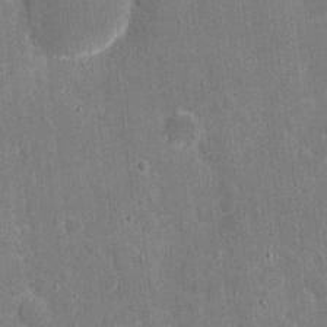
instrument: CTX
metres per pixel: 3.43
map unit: eHh
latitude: 5.9717
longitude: -67.6127
